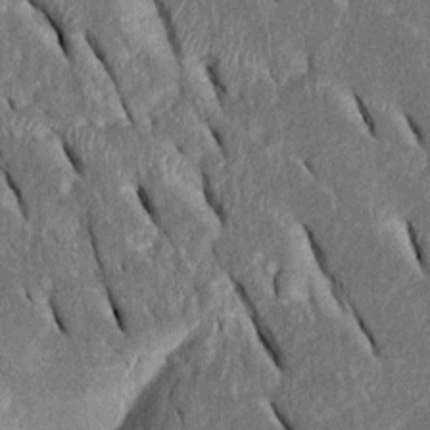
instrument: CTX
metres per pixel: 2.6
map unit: Htu
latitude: -1.0487
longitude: 150.1605
